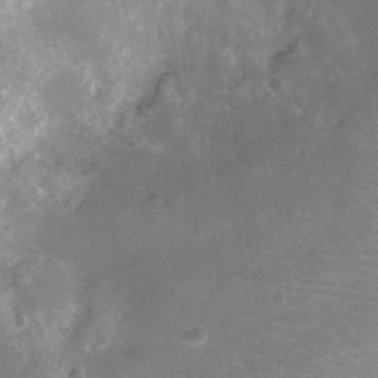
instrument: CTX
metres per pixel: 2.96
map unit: Ht
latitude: -11.1431
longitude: -21.2348
